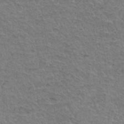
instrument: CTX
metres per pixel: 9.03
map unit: Hto
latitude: 35.2537
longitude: -45.8961
